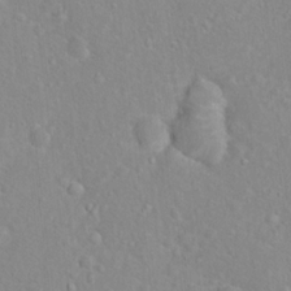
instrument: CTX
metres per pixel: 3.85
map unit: Hto
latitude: 16.2145
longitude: -42.1200
